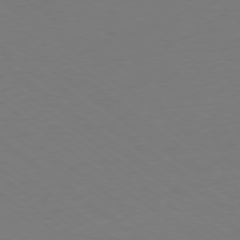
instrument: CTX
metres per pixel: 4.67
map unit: Ap
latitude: -79.1053
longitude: -98.6301
